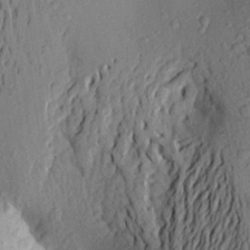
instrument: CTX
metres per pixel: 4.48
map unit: Aa
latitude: 24.4601
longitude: -150.3467
